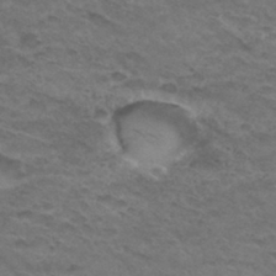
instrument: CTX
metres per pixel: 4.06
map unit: Hto
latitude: 32.8002
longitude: -47.5183
